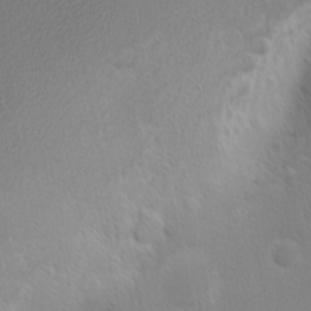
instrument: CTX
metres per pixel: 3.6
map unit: Nhu
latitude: 2.3278
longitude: -77.0836
